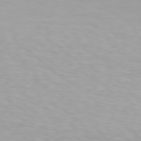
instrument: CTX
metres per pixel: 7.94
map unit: Hpe
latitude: 78.2901
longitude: -136.4979
